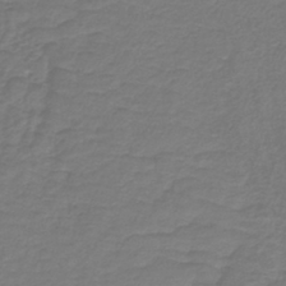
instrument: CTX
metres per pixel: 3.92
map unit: lHb
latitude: -41.2187
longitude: 52.1416
